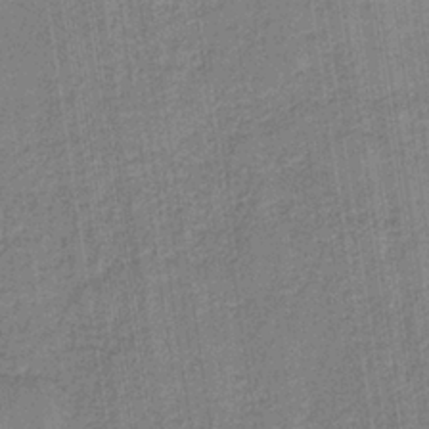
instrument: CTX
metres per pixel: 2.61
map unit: HNb
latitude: -36.8030
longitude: 51.7289
